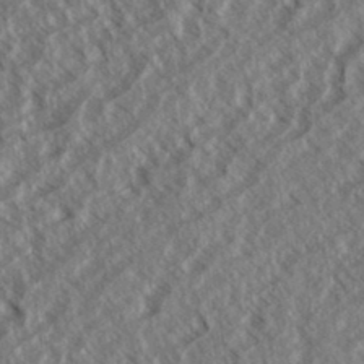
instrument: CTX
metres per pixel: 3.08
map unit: eHh
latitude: 33.9150
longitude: -140.2144
